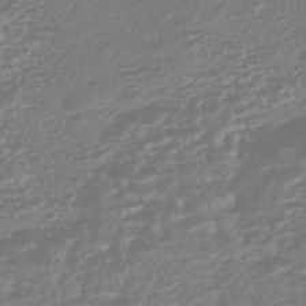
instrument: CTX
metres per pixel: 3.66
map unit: HNhu
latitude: -44.8786
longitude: 100.6518
